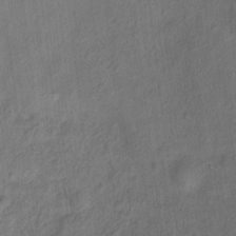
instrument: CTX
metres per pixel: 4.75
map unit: Ht
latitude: 10.5168
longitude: -40.2144
